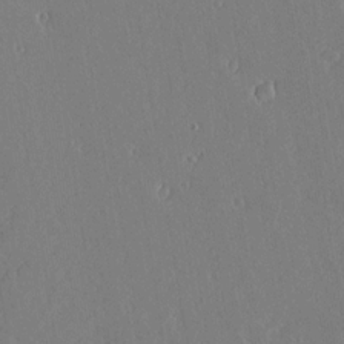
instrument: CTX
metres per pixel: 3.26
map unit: lAvf
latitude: 17.2915
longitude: -126.4790
